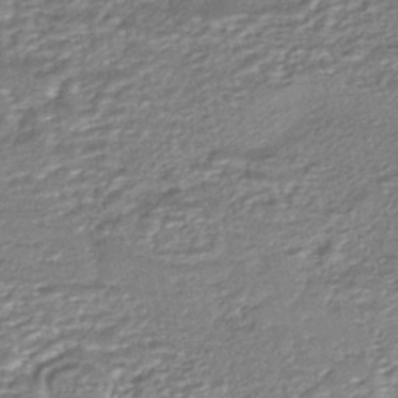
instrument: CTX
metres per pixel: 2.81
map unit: HNhu
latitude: -45.0864
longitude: 96.0283
